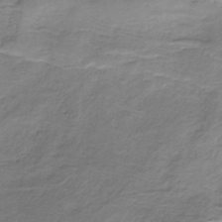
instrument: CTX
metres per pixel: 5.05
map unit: HNb
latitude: -33.8801
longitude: 58.2172
